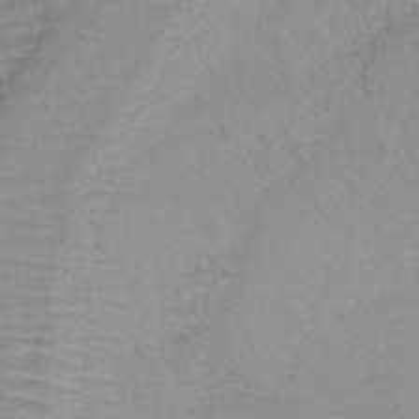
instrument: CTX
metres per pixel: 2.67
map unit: lHb
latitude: -42.1038
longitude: 71.8422
